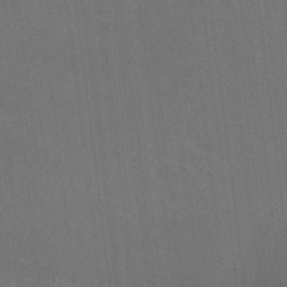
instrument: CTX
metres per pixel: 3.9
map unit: HNhu
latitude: -0.0283
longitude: -2.1578
